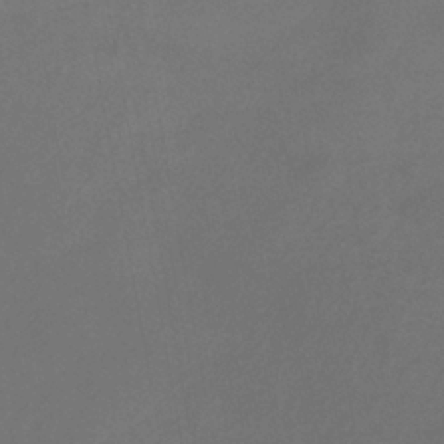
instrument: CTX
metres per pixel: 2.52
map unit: eHb
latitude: -39.7289
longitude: 76.6518
